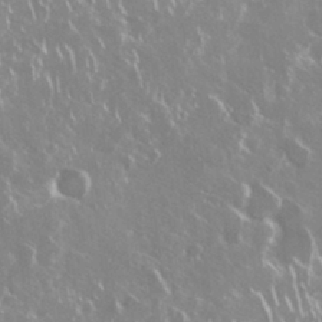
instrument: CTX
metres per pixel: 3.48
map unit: Nhu
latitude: 29.2159
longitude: -60.7624
